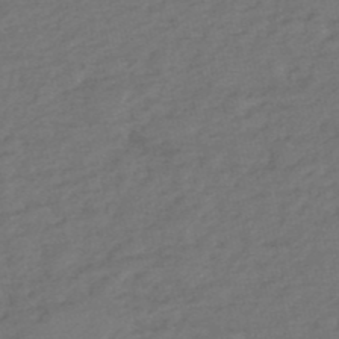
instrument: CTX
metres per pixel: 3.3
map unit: eHh
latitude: -51.5399
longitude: -24.5734
